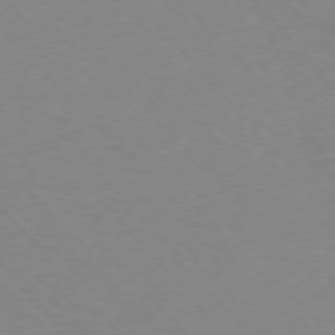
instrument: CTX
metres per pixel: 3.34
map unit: Ap
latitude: -76.6707
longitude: -70.4601
